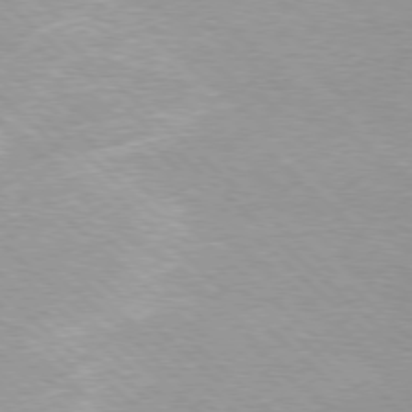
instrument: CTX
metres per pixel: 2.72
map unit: Ap
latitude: -78.1228
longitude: -62.5168
